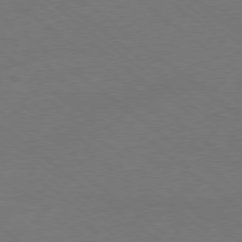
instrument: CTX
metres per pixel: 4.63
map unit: Ap
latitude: -78.8786
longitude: -97.6316
